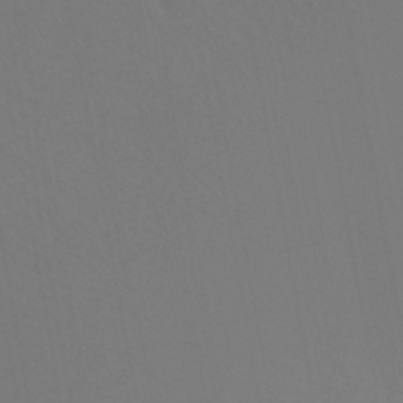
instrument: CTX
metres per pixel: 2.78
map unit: lHb
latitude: -45.8422
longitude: 66.3306
